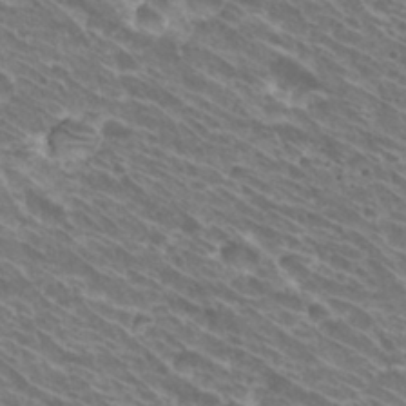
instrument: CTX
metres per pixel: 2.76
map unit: Hto
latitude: 31.1215
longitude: -42.6491
